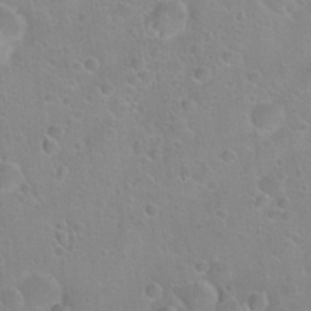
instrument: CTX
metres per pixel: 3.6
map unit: Hto
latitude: 22.6679
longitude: -50.7624
